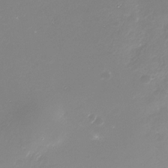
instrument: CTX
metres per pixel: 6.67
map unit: Nhu
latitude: -28.8786
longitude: -69.1403
